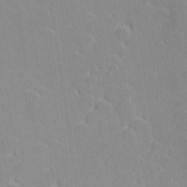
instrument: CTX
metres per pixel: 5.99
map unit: lHvf
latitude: 27.1214
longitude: 143.7477
